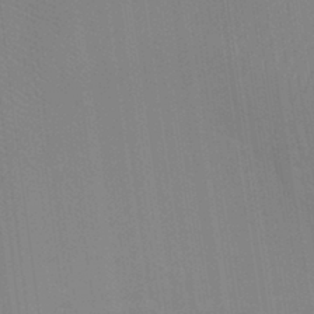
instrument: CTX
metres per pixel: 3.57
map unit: Ht
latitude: -0.1228
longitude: -17.3293
